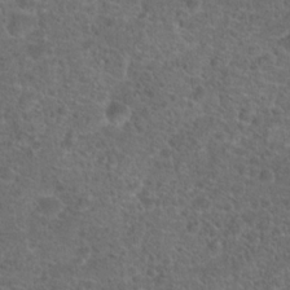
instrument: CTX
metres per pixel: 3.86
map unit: Hto
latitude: 17.9339
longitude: -41.8394
